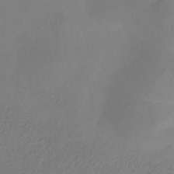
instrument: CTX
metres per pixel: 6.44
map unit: HNhu
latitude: -29.3321
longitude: 66.3684
